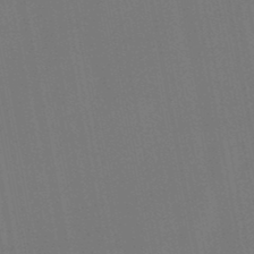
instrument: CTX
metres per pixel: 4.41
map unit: lHb
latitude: -47.7477
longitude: 71.9178
